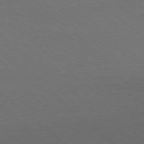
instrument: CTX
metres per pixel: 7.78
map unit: Ap
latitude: -77.9178
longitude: -84.0255
